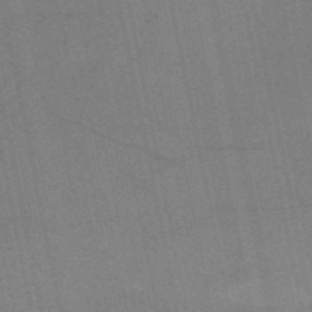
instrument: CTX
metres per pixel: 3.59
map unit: HNb
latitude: -52.8785
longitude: -46.7436
